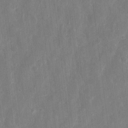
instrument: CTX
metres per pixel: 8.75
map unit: eHh
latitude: 8.1767
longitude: -69.6316
